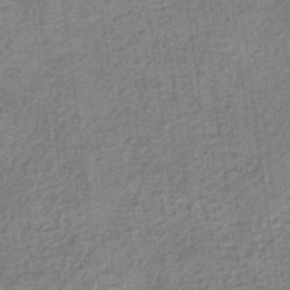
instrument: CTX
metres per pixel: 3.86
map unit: eHb
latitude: -35.8989
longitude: 79.4832
